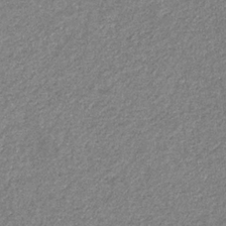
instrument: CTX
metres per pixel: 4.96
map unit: eHb
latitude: -31.7855
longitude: 69.8422
